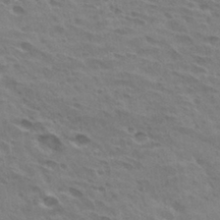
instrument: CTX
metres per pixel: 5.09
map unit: Hto
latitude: 31.6694
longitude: -41.1592
